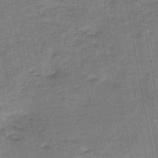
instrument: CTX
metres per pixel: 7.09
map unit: HNb
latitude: -47.0297
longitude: -36.5168
